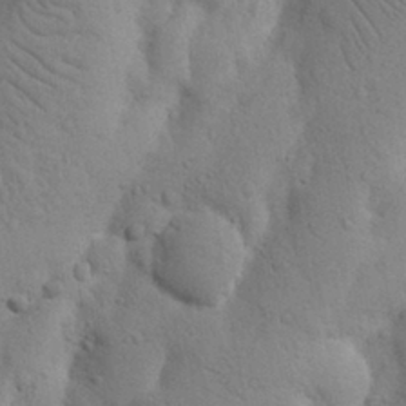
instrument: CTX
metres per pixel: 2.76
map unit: Nhu
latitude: 16.8380
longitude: -75.7261
